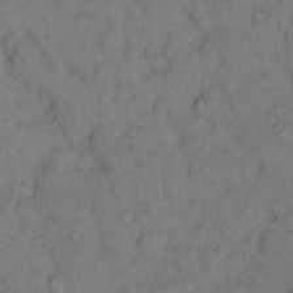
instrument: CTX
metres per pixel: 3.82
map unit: Hto
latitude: 11.1781
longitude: -61.0836
